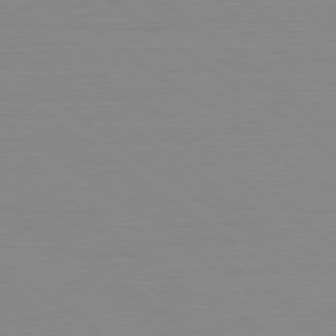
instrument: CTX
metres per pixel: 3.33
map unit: Ap
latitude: -79.3131
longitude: -55.7261
